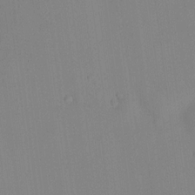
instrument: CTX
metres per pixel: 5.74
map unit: HNhu
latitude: 13.9717
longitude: 13.6722
